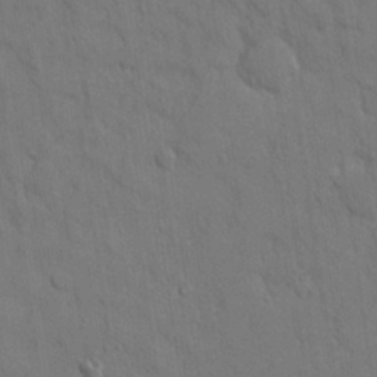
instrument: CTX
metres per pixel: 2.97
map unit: Nhu
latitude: 26.8380
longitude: -73.2159
